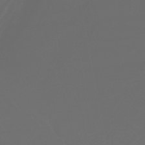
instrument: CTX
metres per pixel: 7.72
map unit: lHb
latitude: -43.7477
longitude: 77.9556
